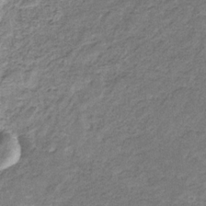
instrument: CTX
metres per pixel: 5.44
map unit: eHb
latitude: -31.2565
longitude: 69.0108
